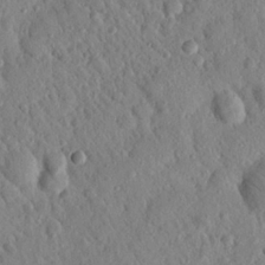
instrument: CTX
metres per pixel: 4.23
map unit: Nhu
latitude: 21.3671
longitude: -77.6316
